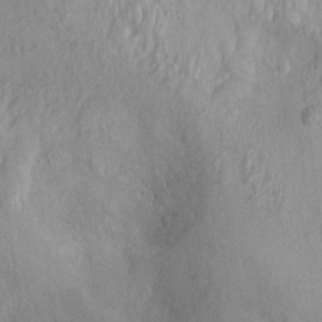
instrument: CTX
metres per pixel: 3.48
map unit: Ht
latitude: -2.2172
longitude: -15.8773
